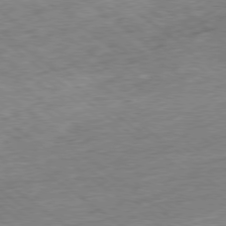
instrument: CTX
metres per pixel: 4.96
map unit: Ap
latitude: -78.9919
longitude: -48.2522
